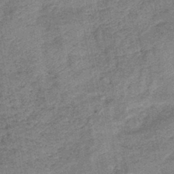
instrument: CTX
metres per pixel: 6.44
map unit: lHb
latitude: -41.8989
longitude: 79.4454
